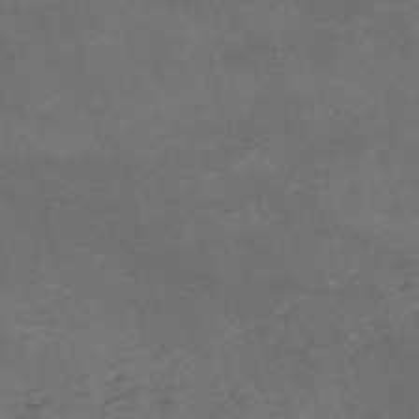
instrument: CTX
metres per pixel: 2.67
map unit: HNb
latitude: -56.1228
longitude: -45.1025
